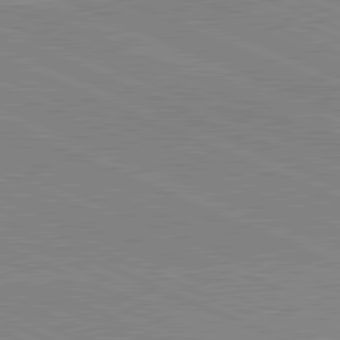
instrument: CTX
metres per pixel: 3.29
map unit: lApd
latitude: 81.9717
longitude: 148.0850
